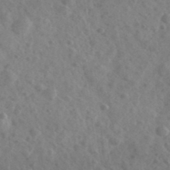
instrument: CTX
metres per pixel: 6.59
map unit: Ave
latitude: 38.6868
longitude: -106.8380
